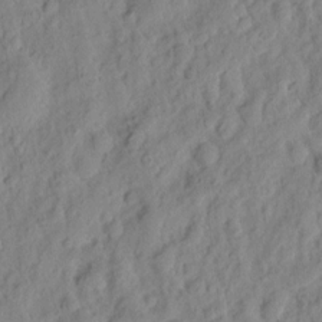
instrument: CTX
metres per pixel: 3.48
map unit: eHh
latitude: 7.9528
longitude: -75.1214
